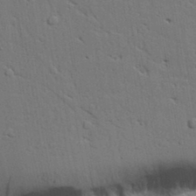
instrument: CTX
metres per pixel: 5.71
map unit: lAvf
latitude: 23.6883
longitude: -110.2712
